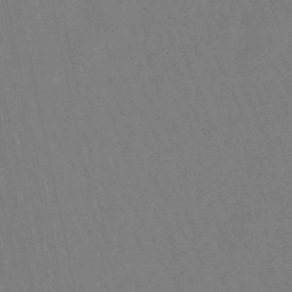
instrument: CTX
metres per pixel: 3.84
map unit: lHb
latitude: -49.5777
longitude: 71.6344
